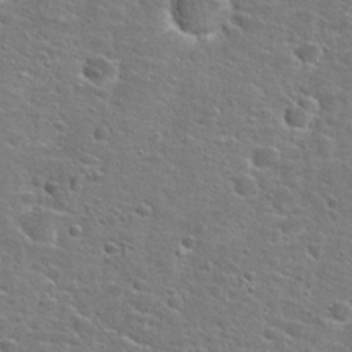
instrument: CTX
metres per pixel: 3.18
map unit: Hto
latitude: 25.4804
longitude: -49.2348
